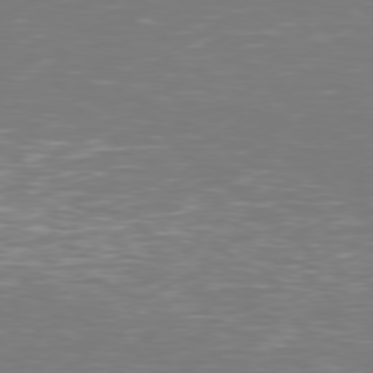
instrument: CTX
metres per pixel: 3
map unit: Hpe
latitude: 76.8191
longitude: -170.8191
